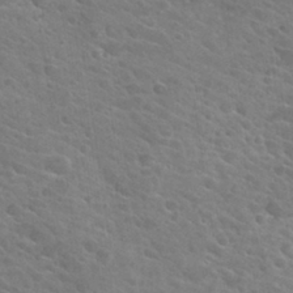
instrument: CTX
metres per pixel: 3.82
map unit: Hto
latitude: 26.2145
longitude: -41.5749
